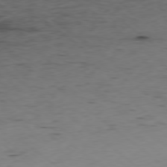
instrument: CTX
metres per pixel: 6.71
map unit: Hpe
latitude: -78.9163
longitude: 16.7275
